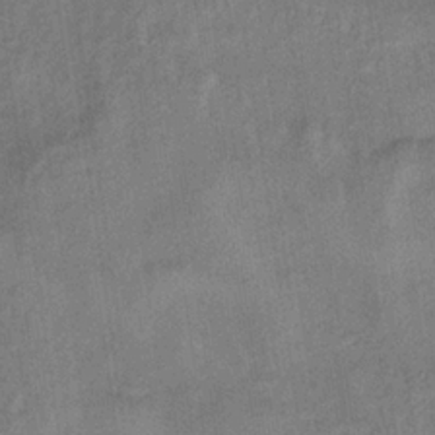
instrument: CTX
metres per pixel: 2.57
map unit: lHb
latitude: -33.8423
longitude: 65.4266
